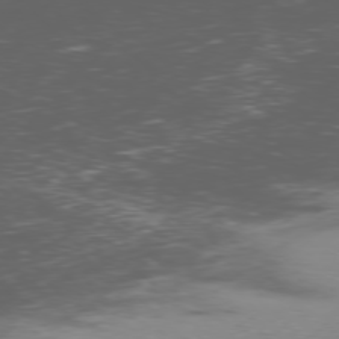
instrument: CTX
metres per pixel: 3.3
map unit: Ap
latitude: -77.0864
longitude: -65.8583
